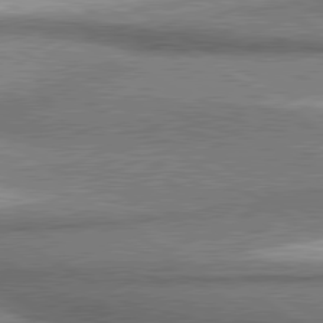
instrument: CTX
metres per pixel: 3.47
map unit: lApd
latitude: 80.6679
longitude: 164.4062
